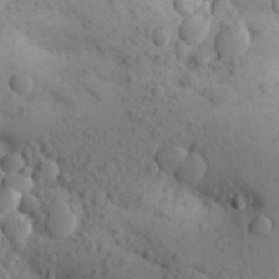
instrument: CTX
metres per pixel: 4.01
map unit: Aa
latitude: 27.3671
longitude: -149.2537
